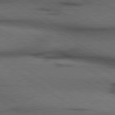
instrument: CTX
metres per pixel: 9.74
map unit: lApd
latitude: 79.7450
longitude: 168.2928
